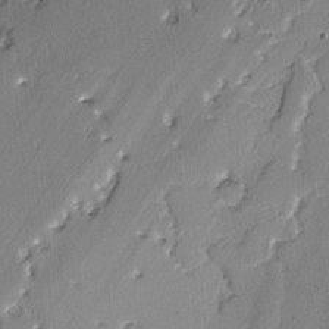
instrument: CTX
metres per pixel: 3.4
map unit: lAvf
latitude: -2.6140
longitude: -108.4412
